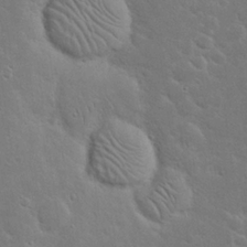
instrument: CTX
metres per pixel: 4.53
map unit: Nhu
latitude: 23.7638
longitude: -72.1011
